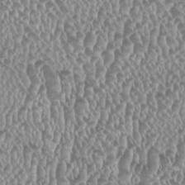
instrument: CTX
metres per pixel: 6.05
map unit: HNhu
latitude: -1.4644
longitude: 0.0283
